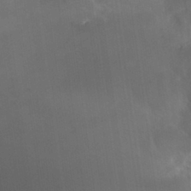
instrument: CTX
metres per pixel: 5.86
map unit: Hto
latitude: 29.9906
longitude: -43.6694
